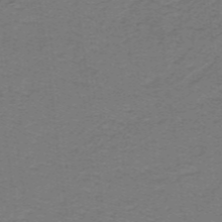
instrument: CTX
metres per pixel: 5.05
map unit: lHb
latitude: -41.9178
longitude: 54.3873
